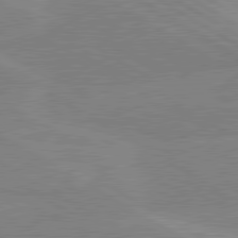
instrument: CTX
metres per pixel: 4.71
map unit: lApd
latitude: 80.4601
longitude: 122.8219
